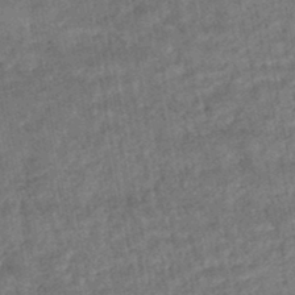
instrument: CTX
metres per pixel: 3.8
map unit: HNhu
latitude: -45.2754
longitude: 97.6722
